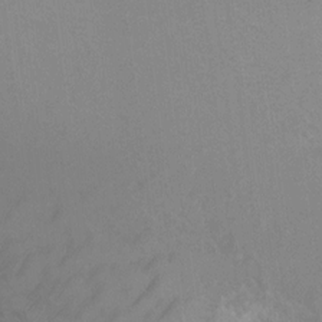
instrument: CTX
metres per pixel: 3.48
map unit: Hto
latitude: 7.1592
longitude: -30.8191
